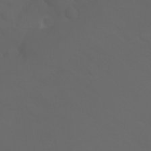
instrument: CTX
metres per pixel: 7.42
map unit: Htu
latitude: -7.1809
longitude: -72.1767
